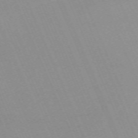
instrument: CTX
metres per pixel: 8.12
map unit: Nhu
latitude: -66.8030
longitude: 38.8408
